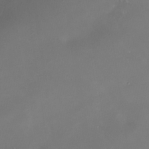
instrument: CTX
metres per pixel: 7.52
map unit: Nhe
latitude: -35.4076
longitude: -92.0444
